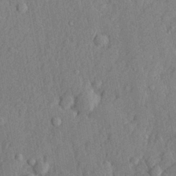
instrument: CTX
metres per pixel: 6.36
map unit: lHvf
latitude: 21.8584
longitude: 143.7099
